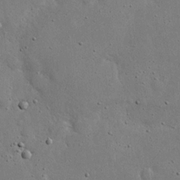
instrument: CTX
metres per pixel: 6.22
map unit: eHh
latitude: 20.0633
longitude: -71.6316
